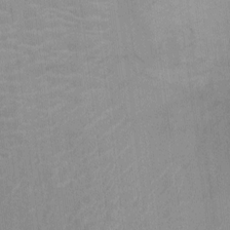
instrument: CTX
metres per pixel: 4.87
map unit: Ht
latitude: -2.7841
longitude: -17.2726
